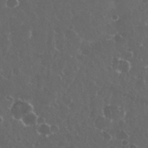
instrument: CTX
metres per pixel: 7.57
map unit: eHh
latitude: 33.5938
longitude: -61.5371
